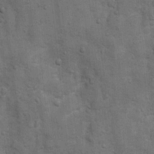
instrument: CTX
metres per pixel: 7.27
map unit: Ht
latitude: 4.0633
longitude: -22.6868
